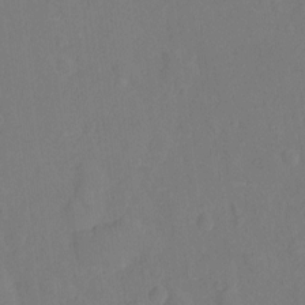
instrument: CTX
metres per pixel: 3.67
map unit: Ht
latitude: -10.8975
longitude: -23.6883
